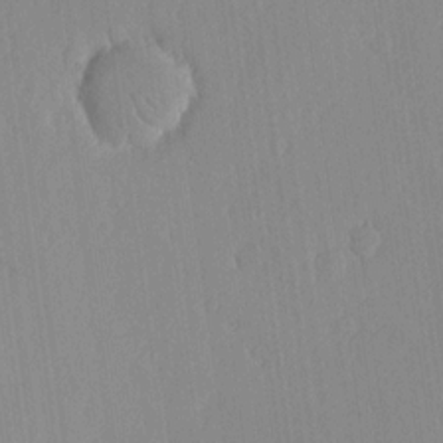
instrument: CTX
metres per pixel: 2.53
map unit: lHvf
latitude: 17.0270
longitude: -114.4978
